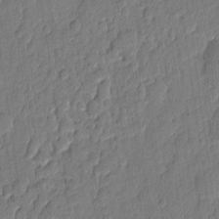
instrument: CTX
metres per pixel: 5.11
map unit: eHh
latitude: 6.9325
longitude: -74.0633
